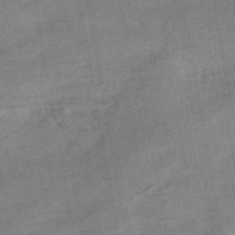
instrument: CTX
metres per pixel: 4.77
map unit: HNhu
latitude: -41.9178
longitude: 91.8801
